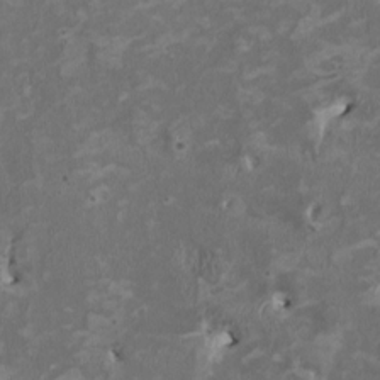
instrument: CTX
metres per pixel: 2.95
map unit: HNhu
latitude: 2.4790
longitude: -4.0822
